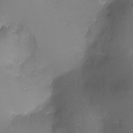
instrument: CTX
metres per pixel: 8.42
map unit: Nhu
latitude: -17.8990
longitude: -45.5938
